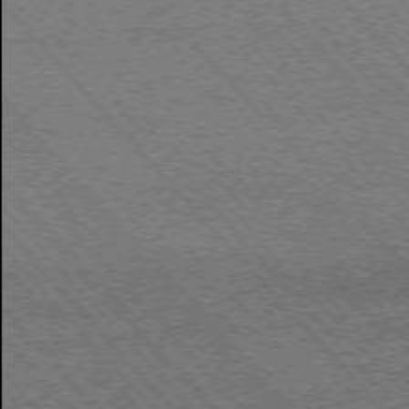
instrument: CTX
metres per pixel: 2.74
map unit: Ap
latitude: -75.8045
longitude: -85.9906
